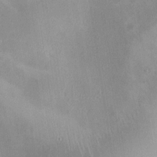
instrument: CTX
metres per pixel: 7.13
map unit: HNhu
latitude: 11.3104
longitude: 8.7652
